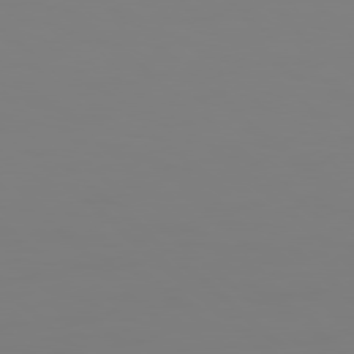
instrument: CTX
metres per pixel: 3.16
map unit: Hpe
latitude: 78.6491
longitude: 178.6518
